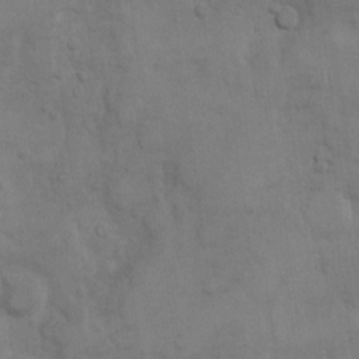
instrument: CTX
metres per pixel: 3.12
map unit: Nhu
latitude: 9.2159
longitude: -24.9702
